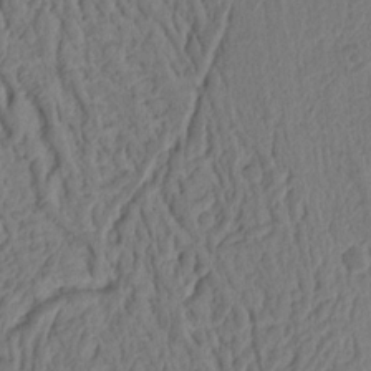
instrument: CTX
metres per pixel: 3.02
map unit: Ht
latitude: 10.4034
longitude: -75.0081
